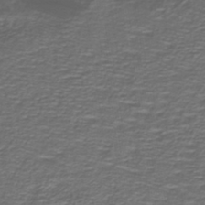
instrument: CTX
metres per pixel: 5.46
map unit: lHb
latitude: -39.7856
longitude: 58.8407
